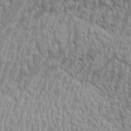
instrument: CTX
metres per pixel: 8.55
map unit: Aa
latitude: 8.7246
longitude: -130.0633
